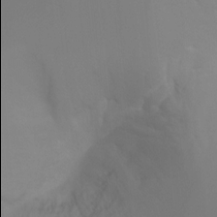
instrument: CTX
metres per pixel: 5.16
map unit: Ht
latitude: -9.2565
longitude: -45.9906
